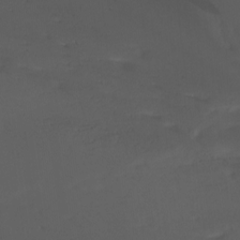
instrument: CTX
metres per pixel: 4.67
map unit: Nhu
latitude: -13.8422
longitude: -52.4412
